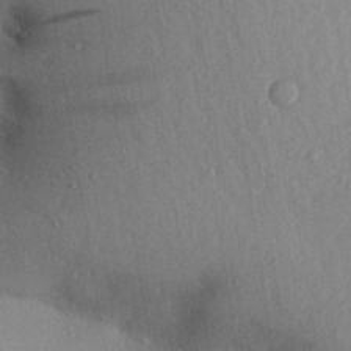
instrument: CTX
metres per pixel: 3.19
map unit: Aa
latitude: 29.3104
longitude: -146.7625
